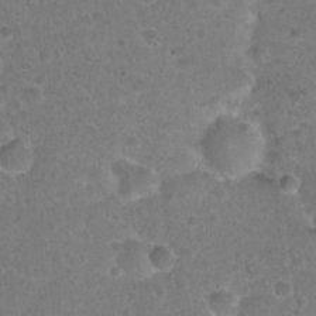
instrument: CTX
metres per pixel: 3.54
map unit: Hto
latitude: 22.0255
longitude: -48.2334
